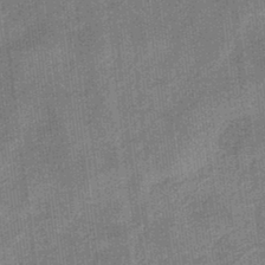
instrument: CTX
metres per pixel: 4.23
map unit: eHb
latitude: -31.6533
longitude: 74.0661
